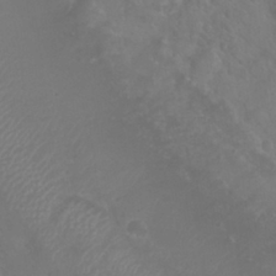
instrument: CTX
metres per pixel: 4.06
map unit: Nhu
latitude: 28.6490
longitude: -55.5371
